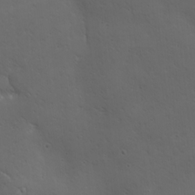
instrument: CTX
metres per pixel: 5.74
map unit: Ave
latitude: 19.6505
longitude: -138.0255
